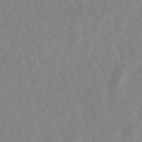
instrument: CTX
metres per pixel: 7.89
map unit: lHb
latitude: -48.8408
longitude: 73.0297
